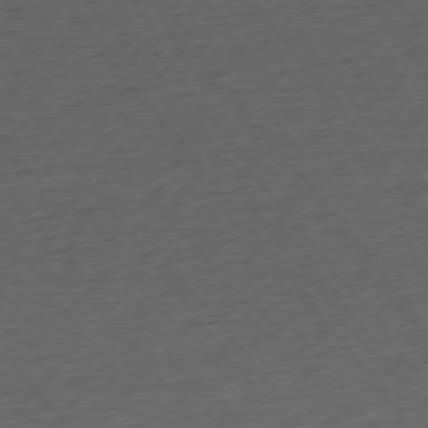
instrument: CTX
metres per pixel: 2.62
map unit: Ap
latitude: -75.8990
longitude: -89.0081
